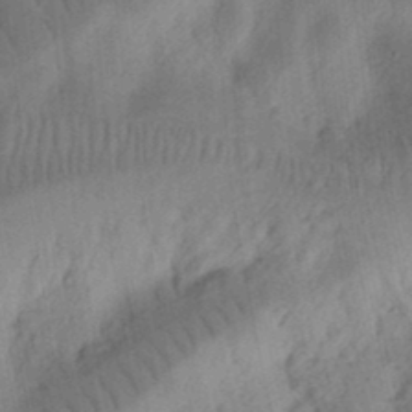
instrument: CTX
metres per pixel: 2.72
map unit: Ht
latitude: 11.8395
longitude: -74.6679
